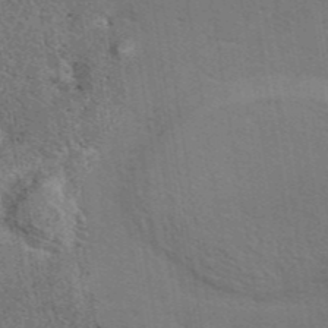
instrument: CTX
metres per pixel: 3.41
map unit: eAb
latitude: 43.1592
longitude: 112.2929
